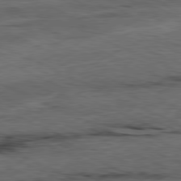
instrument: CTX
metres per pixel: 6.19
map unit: Ap
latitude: -81.2187
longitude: -91.1592
